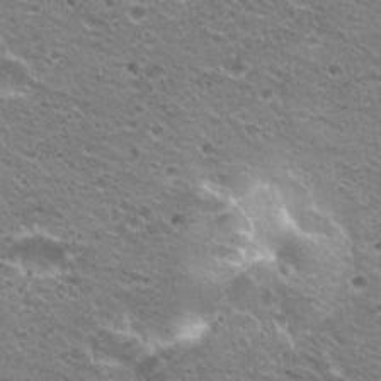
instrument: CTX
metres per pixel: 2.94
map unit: Hto
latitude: 20.9703
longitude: -32.8947
